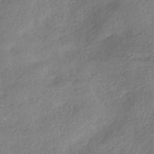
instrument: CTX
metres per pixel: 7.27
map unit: HNhu
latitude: -41.1242
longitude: 92.9164
